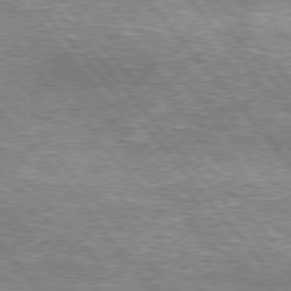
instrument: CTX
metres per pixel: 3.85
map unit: lApd
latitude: 76.3656
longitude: -73.9717
